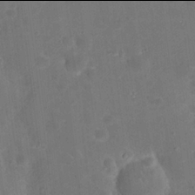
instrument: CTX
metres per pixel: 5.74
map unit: eHh
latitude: 21.9906
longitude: -63.2726
